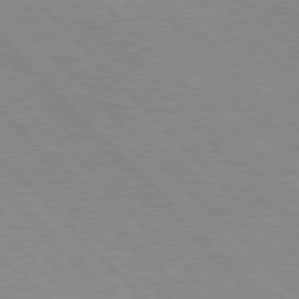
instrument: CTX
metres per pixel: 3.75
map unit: Hpe
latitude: 76.9513
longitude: -126.8380
